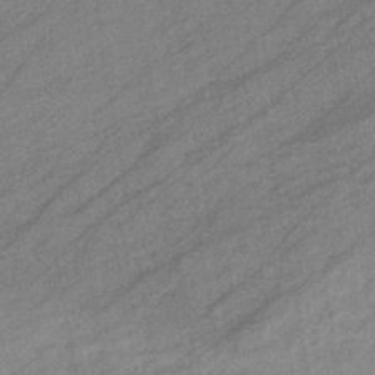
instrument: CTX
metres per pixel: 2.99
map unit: eHb
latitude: -40.9919
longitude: 83.3698
